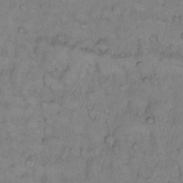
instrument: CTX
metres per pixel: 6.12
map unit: Hto
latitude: 9.9906
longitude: -57.9717
